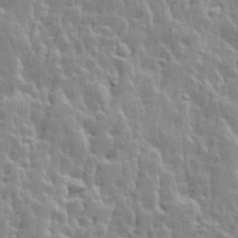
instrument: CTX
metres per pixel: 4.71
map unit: Ave
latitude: 14.0822
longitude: -134.5168
